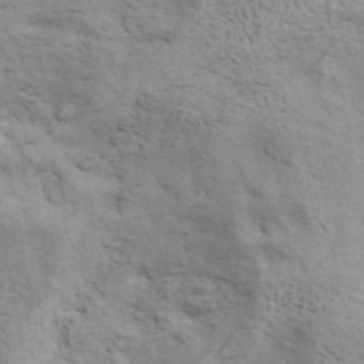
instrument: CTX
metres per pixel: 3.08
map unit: ANa
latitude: 42.4979
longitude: 17.2376
